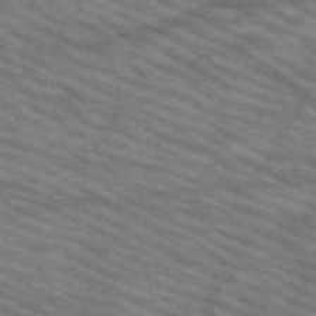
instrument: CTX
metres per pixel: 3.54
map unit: HNb
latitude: -53.7666
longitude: -44.9891
